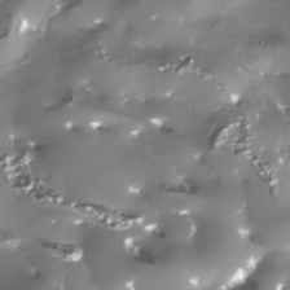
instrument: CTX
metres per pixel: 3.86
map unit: Nhe
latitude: -33.8989
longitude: -88.8758
